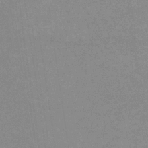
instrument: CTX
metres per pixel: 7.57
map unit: lHb
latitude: -33.7289
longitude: 70.0094
